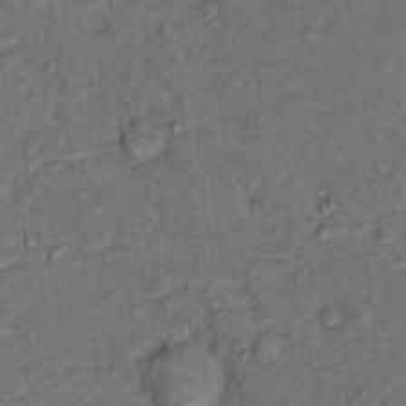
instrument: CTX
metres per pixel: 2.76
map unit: Hto
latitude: 15.7828
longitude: -31.3293
